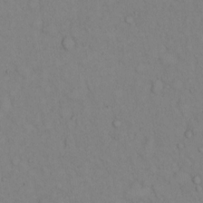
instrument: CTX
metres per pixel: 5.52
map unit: eHh
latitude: 12.7624
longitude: -61.4804
